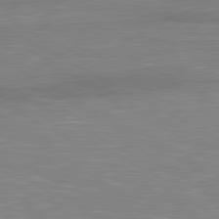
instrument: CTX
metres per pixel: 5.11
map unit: lApd
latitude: 80.9892
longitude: -172.7057
